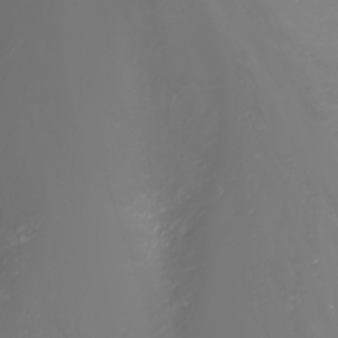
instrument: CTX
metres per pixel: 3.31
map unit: Nhu
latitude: -1.7478
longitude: -75.7828
